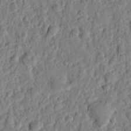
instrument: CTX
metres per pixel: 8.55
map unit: eHh
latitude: 27.1781
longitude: -77.4237
